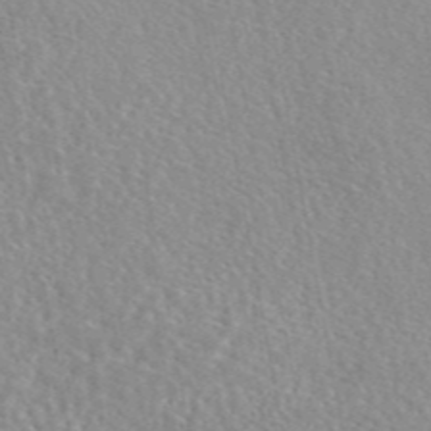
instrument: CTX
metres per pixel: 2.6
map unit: eAb
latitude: 45.6127
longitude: 112.1606
